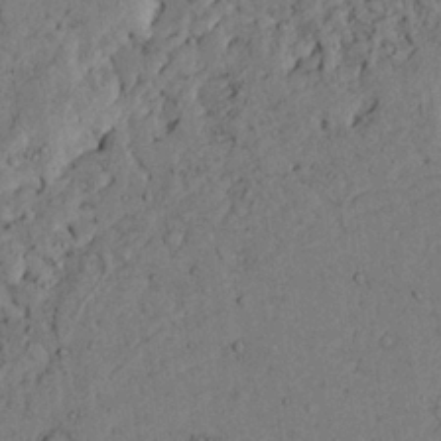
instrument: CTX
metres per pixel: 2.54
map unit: Ave
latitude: 23.7638
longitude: -132.4979
